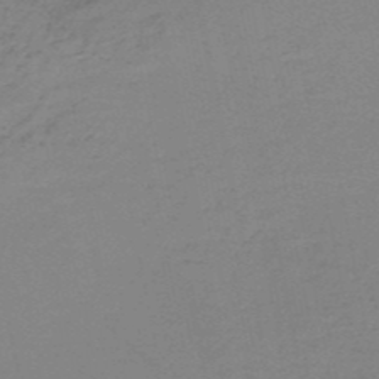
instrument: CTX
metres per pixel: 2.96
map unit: HNb
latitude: -51.5399
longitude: -52.5357
